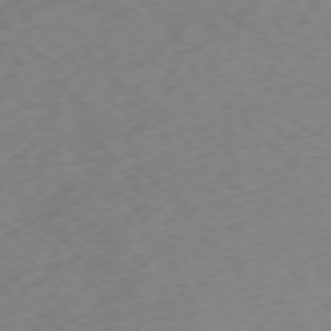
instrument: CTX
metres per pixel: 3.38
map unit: Ap
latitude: -76.3117
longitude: -65.4993
